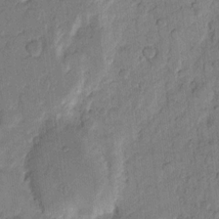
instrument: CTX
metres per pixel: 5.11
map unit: eHh
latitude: 11.0081
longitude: -65.7072
